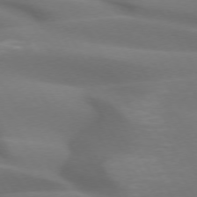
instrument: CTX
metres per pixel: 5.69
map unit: lApd
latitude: 72.5546
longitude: -52.0255
